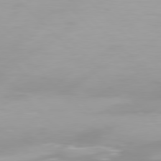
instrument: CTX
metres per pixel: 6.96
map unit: Hpe
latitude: 77.6882
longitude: -167.3292
